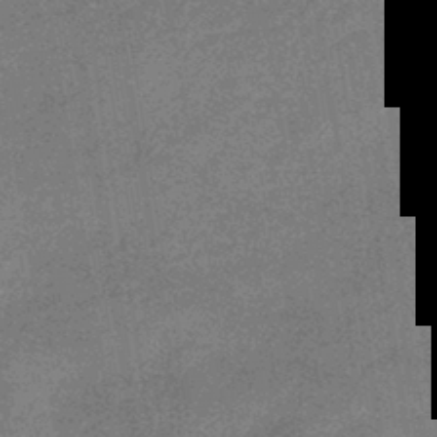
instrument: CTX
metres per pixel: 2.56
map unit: HNhu
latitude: -42.2172
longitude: 90.7652
